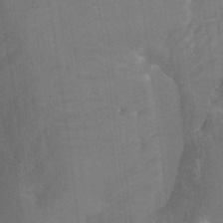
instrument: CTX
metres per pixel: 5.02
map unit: Ht
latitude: -3.7288
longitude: -27.5938
